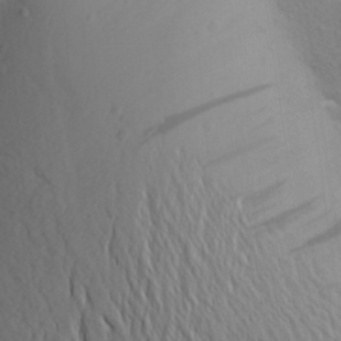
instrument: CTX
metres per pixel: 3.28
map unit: Aa
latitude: 25.1970
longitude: -149.0647
